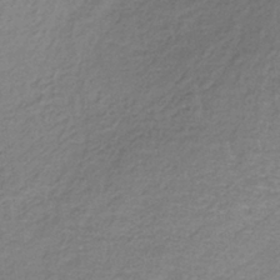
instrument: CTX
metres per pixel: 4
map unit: lHb
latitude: -37.4265
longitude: 61.4832
